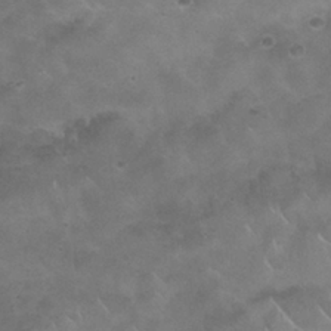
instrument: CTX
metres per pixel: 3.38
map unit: Nhu
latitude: 26.4034
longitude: -53.8961
